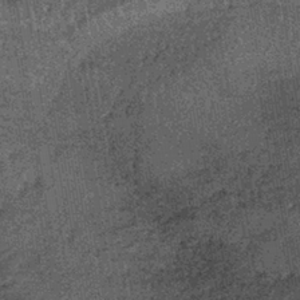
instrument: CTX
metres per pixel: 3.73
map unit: lHb
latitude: -39.4265
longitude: 65.6911
